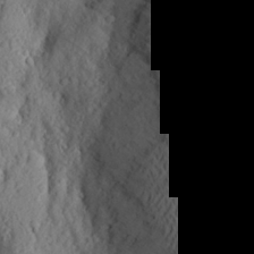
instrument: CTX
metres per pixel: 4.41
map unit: Aa
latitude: 24.7624
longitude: -147.1970
